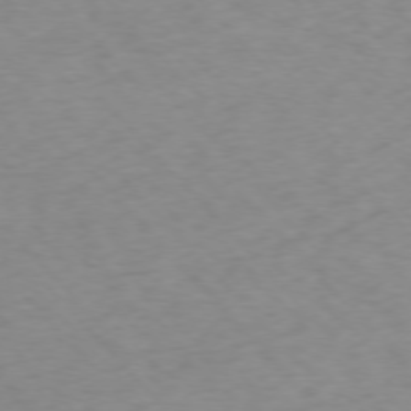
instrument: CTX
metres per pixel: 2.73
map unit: Ap
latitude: -76.1606
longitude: -65.5749
